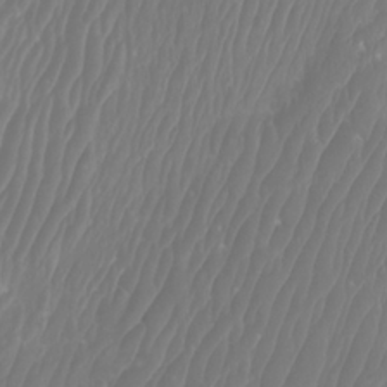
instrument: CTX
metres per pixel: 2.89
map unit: Htu
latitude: -10.0472
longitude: -74.4790
